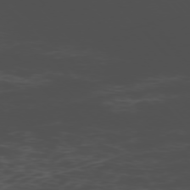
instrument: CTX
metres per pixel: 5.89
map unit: Ap
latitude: -76.6141
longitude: -66.3467
